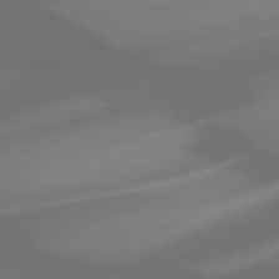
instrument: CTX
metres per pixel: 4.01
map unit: lApd
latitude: 81.1214
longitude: -82.1388
